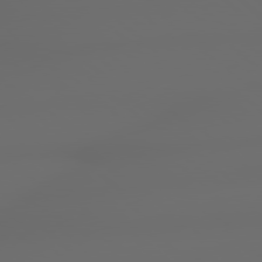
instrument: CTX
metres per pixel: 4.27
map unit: lApd
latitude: 79.0837
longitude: -167.4426
